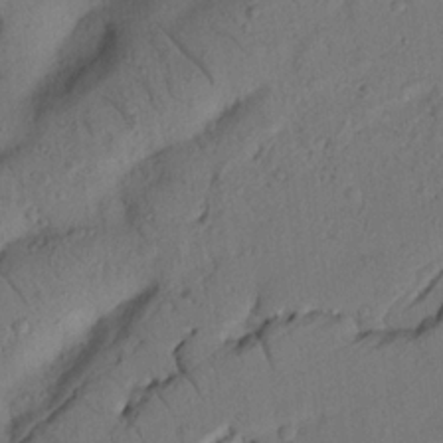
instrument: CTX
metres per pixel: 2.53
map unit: Nhu
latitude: 21.5371
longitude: -75.4426
